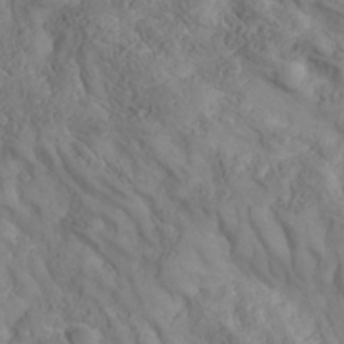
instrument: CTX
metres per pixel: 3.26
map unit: Nhe
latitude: -37.5777
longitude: 139.0109
